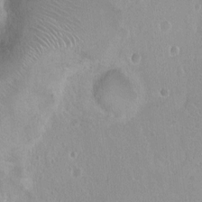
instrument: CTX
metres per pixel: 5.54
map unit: Ht
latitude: 1.7638
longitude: -32.4790
